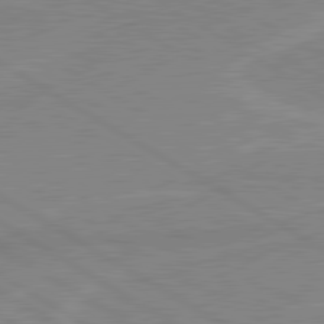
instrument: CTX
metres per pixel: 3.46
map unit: lApd
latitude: 80.3278
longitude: 122.9353
